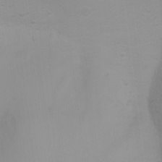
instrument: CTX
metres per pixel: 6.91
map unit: Ht
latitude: 3.5560
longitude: -22.8002
